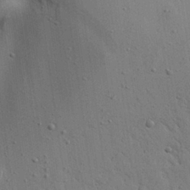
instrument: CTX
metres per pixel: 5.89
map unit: Aa
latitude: 27.4993
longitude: -130.4412
